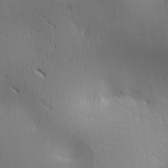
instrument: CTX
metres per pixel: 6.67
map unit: lAa
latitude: 2.5734
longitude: -117.4615
